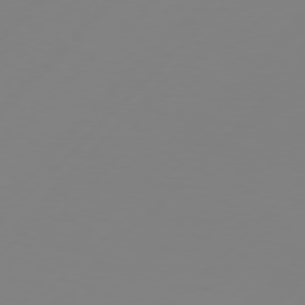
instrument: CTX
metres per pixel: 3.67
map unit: Hpe
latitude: 77.9528
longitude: -139.1970
